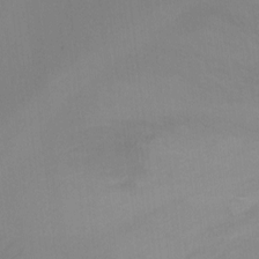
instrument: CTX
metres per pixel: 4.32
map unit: Ht
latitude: 1.9150
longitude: -25.5749
